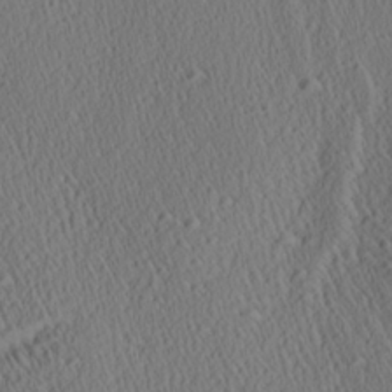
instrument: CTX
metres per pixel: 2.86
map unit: Aa
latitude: 27.3671
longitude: -137.1215
